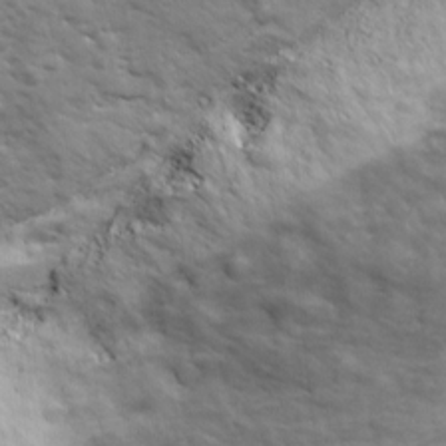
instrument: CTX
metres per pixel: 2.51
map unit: Ave
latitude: 18.8002
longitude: -133.4049
